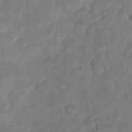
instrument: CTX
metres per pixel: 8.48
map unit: Nhu
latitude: -29.0109
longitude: -62.6869
